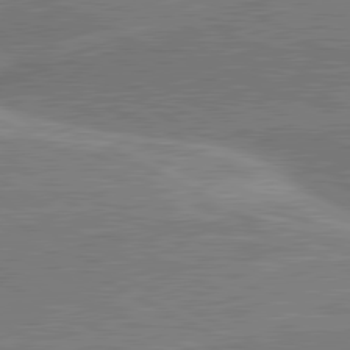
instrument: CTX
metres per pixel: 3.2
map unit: lApd
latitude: 80.9325
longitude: 141.8800
